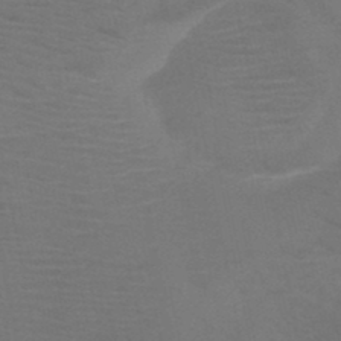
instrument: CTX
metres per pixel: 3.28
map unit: HNb
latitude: -46.8030
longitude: -44.9702
